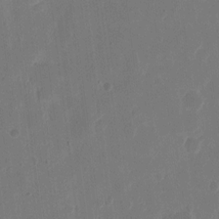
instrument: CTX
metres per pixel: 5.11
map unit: eHh
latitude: 10.6491
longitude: -68.3090
